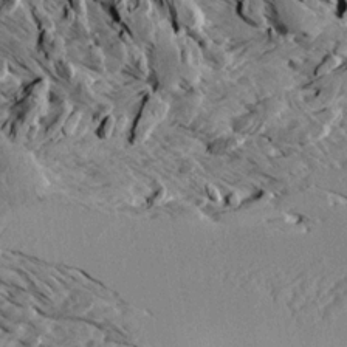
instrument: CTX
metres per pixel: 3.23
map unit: Aa
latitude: 12.6869
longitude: -141.8961
